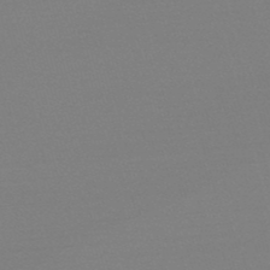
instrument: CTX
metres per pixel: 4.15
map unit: eHb
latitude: -50.1039
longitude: 68.8597
